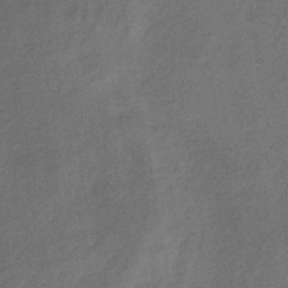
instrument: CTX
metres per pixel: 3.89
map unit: eHb
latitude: -33.3132
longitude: 74.1417
